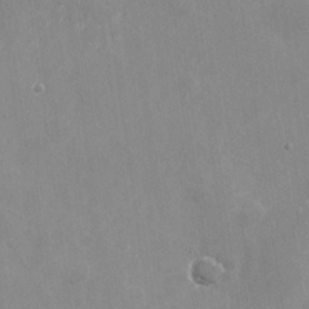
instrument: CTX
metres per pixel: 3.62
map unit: Nhu
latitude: -27.6532
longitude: -79.3860
